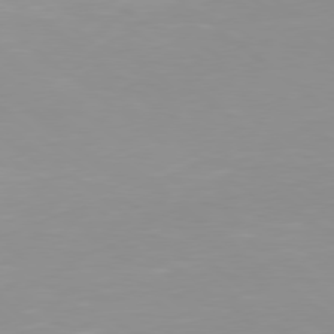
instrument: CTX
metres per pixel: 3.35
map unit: Hpe
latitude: 78.2334
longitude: -142.1956
